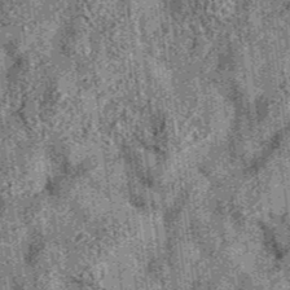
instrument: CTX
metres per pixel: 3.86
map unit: eAb
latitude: 36.0822
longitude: 107.4832
